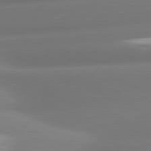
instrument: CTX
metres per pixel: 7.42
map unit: lApd
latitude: 80.9514
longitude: -161.1781
